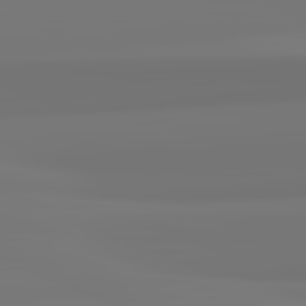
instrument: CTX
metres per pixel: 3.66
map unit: lApd
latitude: 82.6301
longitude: 170.5007
